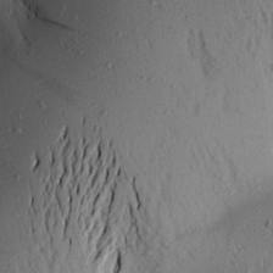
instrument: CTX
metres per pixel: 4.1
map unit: Aa
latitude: 18.0444
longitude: -148.6679
